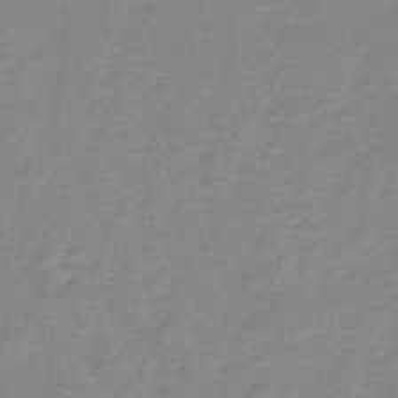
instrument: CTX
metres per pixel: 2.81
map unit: eHh
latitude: -42.8974
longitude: -33.6316
